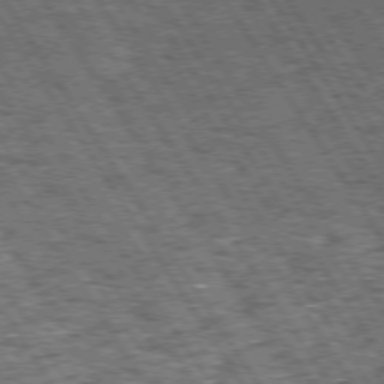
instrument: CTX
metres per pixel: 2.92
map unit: Hpe
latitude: 73.7450
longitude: -126.6302
